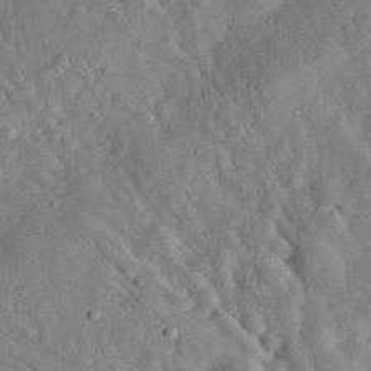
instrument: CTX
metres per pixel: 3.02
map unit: eHh
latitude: 31.4427
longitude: -75.4804
